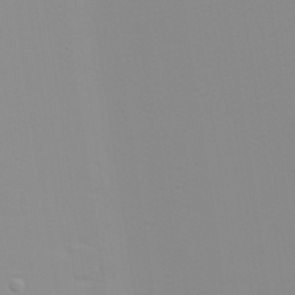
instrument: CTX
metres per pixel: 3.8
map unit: eHh
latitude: -6.6518
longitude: -80.4601
